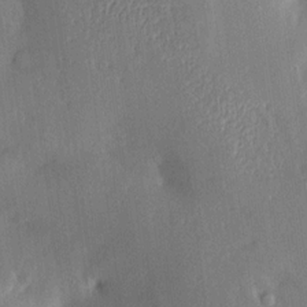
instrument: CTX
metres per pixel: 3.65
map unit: Aa
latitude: 15.2537
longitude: -148.5546
